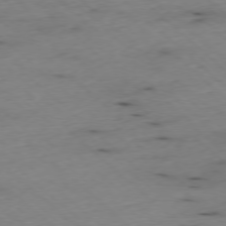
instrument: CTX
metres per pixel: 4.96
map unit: Ap
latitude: -77.5777
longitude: -89.9339
